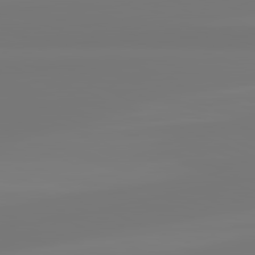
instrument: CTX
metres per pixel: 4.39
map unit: lApd
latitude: 81.9150
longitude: -176.1955
